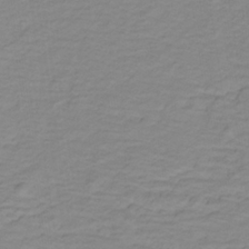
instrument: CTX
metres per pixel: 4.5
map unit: lHb
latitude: -31.7288
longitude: 65.5966
